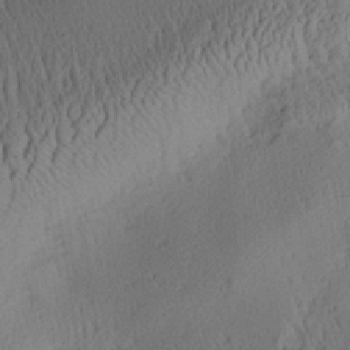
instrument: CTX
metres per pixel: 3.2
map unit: Aa
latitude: 29.1970
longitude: -135.8961
